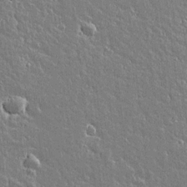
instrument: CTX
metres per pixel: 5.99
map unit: lAvf
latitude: 15.2159
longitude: -128.3278
